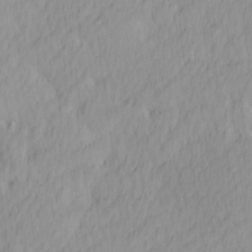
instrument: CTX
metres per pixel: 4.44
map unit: Ave
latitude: 12.7813
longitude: -106.6679
